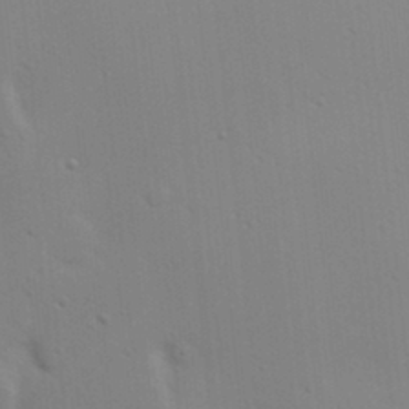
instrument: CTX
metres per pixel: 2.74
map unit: Nhu
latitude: 19.3103
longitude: -73.0837
